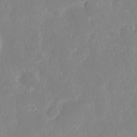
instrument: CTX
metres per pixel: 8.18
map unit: eHh
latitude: 7.4615
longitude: -69.4238
